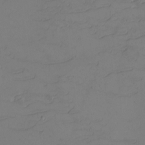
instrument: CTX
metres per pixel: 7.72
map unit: eHh
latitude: -2.7085
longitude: -74.5168
